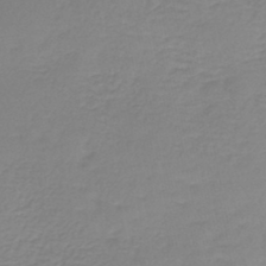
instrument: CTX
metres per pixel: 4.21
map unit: lHb
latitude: -41.9367
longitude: 63.4832
